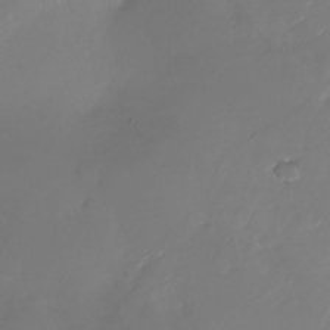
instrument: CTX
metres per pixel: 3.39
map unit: Nhu
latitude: -26.7274
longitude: -73.5560
